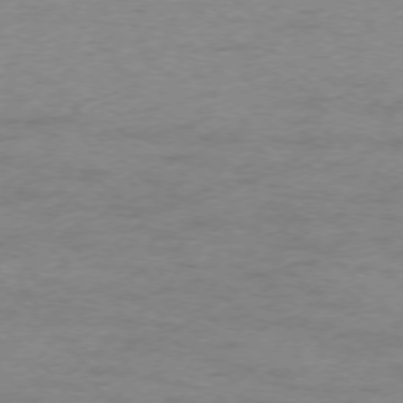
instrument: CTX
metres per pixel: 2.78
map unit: Ap
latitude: -75.7856
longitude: -77.4993
